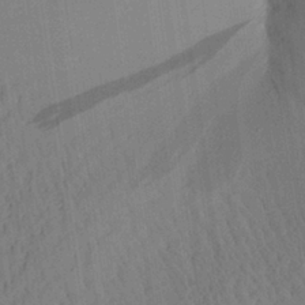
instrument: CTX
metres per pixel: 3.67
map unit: Aa
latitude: 27.2159
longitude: -141.3670
